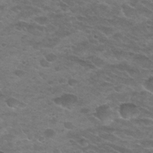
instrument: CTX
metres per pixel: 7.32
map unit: Nhu
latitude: 29.2726
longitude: -47.4805
